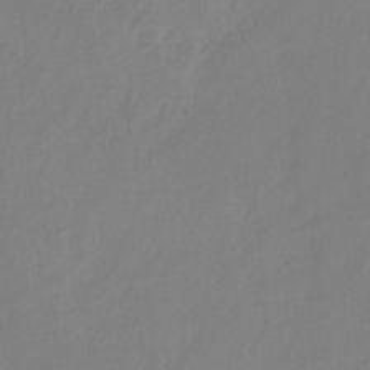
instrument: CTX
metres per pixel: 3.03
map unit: HNb
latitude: -31.7477
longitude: 58.7085
